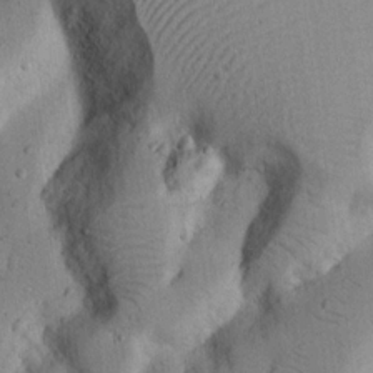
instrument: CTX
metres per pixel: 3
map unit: Nhu
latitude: 17.5938
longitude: -74.7435
